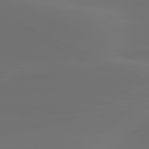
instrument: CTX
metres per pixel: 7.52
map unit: lApd
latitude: 80.5924
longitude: -82.5167
